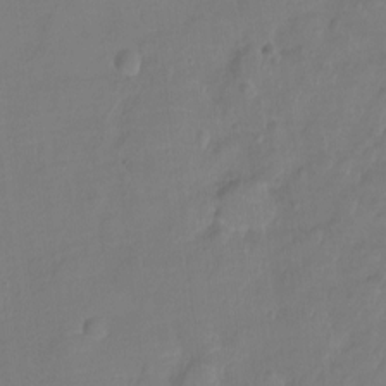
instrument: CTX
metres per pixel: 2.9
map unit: Ht
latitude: -5.9178
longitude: -21.1781
